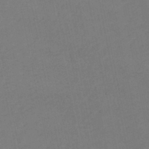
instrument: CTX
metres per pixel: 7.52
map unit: lHb
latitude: -45.7856
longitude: 60.9920
